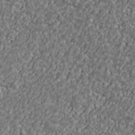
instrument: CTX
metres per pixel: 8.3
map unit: Ave
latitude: 40.9135
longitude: -111.6883
